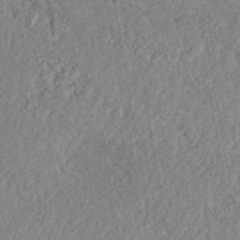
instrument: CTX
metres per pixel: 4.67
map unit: eHh
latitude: -42.8030
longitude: 118.0472
